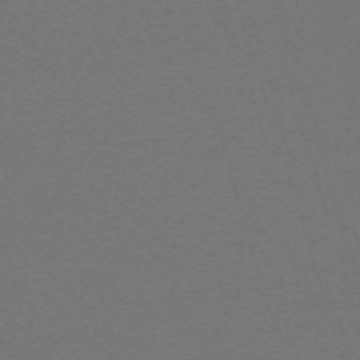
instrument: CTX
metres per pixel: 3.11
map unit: eHh
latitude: -63.5777
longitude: 52.2739
